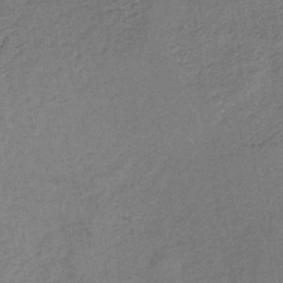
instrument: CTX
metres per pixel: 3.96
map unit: lHb
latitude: -38.1795
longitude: 60.0850
